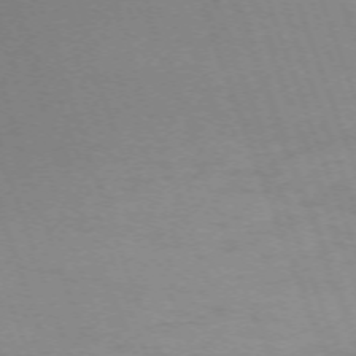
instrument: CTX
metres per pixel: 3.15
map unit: Nhu
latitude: -68.1605
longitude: 37.2376
